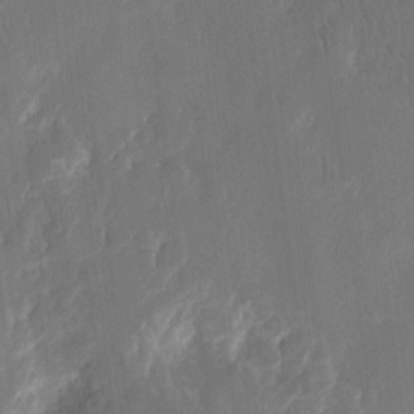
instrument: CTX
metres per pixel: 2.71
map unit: eHh
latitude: 13.3860
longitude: -72.5924
